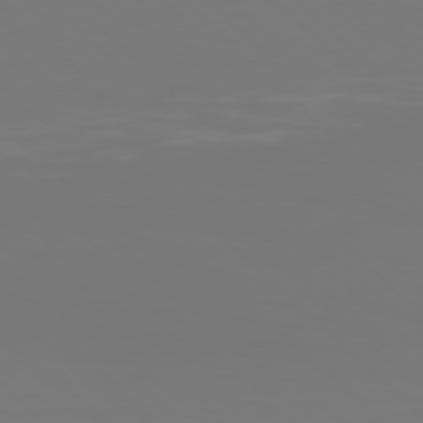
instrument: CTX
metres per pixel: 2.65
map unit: Hpe
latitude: 77.4804
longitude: -134.4979
